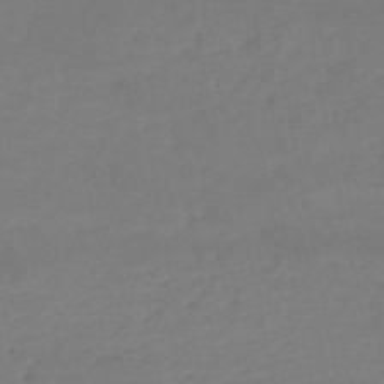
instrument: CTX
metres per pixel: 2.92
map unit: HNb
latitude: -52.7652
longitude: -51.8772
